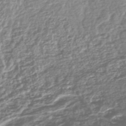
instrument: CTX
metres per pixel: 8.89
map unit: lHb
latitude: -44.7841
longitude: 68.7463
